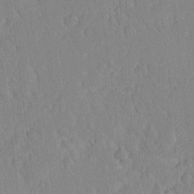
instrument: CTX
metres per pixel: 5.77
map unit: Ave
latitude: 21.0648
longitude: -136.6491
